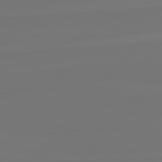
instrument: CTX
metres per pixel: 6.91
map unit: lApd
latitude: 82.3089
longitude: 144.1417
